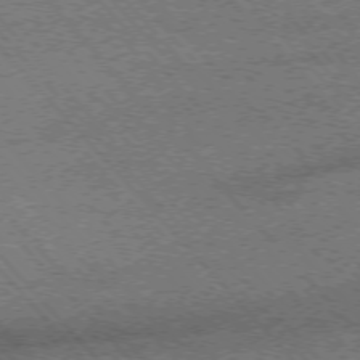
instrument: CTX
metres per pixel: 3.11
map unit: Ap
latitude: -75.8234
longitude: -86.0255
